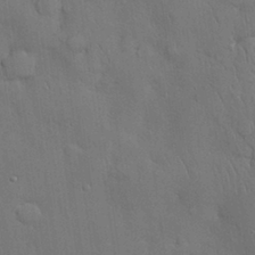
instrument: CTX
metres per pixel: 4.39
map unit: Nhu
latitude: 28.2900
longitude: -68.3467
